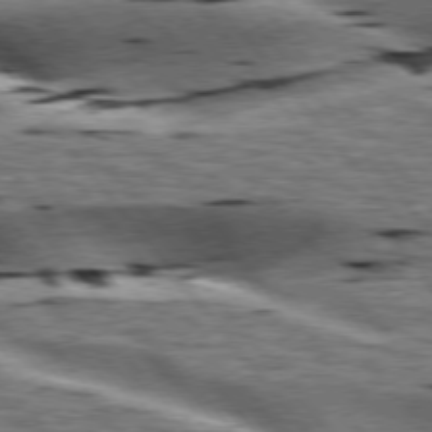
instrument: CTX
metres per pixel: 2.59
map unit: lApd
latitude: 76.5545
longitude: -60.8191
